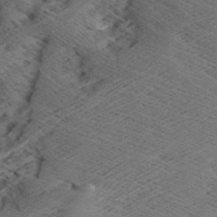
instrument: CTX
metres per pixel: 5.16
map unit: Aa
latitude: 7.7827
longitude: -140.4790
